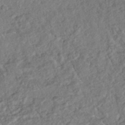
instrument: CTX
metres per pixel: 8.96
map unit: HNhu
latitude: -42.2172
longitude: 107.8234
